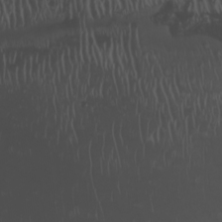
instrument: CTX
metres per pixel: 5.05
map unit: Nhu
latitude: -7.4076
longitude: -85.8395
